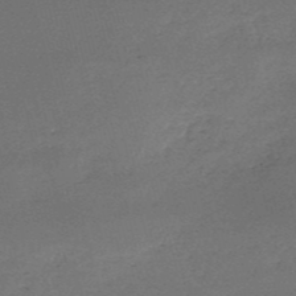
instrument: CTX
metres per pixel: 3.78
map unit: HNb
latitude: -51.4643
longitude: -41.3670
